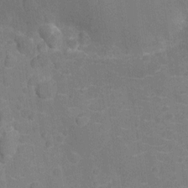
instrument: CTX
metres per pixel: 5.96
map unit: Nhu
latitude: -14.9164
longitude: -25.0458
